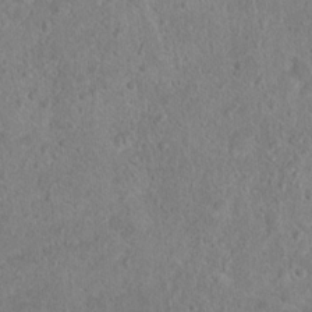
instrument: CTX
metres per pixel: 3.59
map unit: Hto
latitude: 17.0647
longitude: -40.0255
